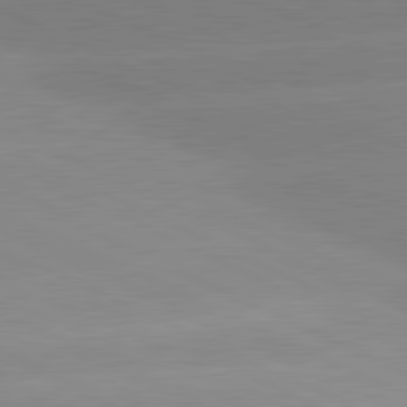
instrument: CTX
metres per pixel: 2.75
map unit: lApd
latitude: 81.1025
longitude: -151.8772
